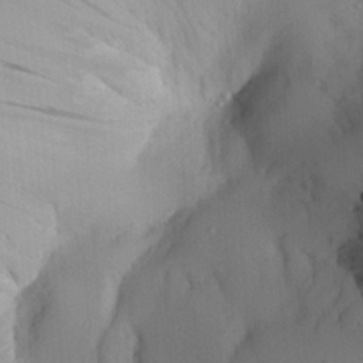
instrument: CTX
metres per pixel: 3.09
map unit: Aa
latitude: 22.1956
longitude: -146.2901
